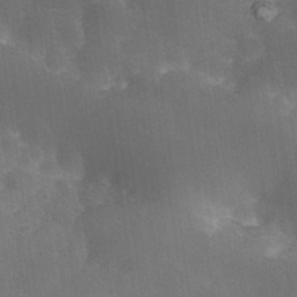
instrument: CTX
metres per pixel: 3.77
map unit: Nhu
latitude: 26.4790
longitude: -65.3671
